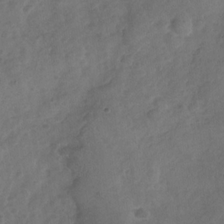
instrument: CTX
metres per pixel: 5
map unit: Nhu
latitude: -30.2172
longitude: -63.0270
